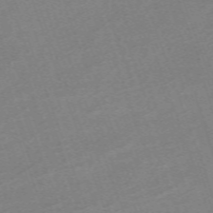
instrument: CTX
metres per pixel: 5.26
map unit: eHh
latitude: -64.5763
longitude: 51.0486
